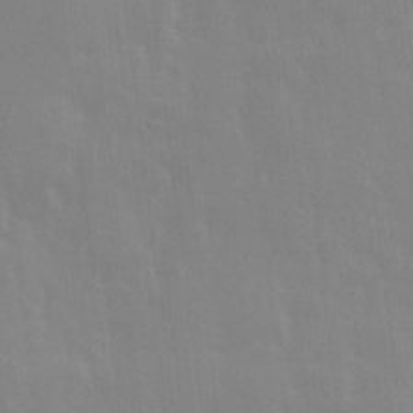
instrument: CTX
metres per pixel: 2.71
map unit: Ave
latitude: 13.7072
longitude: -103.6505
